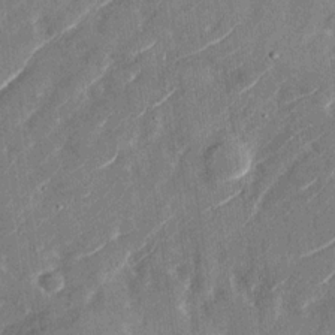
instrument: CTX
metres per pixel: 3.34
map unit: Nhu
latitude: -29.3888
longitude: -72.7436
